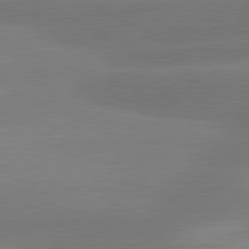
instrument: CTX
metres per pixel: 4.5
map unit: lApd
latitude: 80.8569
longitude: -150.5734
